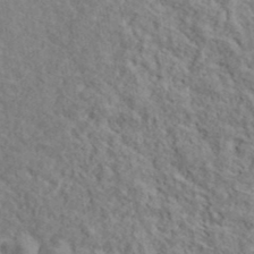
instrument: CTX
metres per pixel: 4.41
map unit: lHvf
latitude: 39.7261
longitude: -87.0836
